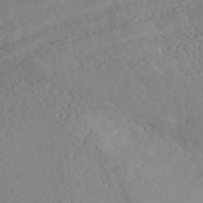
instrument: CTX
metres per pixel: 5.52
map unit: ANa
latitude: 41.0647
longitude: 54.5385
